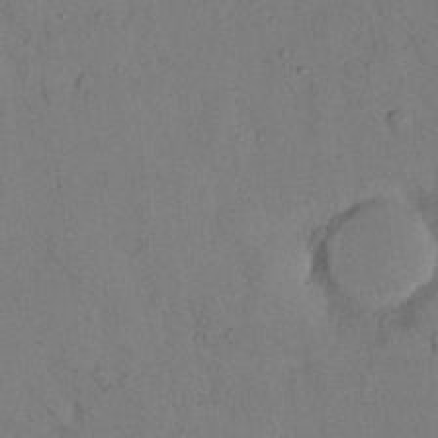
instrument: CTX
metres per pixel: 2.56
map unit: Nhu
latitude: 26.6680
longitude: -73.3104
